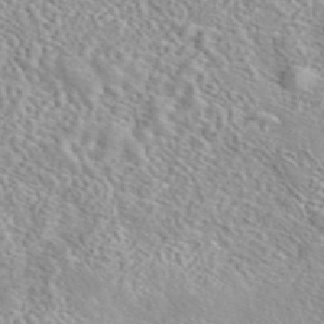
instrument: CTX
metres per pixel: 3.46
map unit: eAb
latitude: 44.2900
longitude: 114.8597
